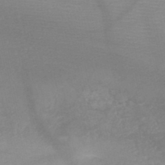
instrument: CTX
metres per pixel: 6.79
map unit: HNb
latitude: -48.8219
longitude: -43.6127
